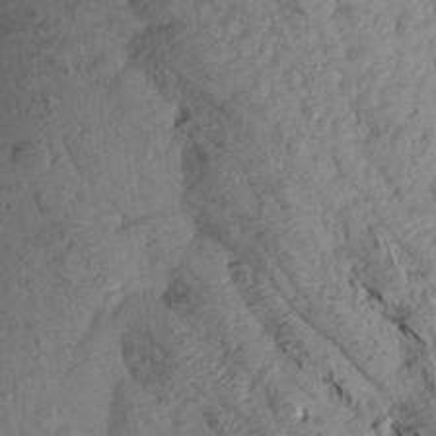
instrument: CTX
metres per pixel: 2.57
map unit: Aa
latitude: 15.6694
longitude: -146.6869
